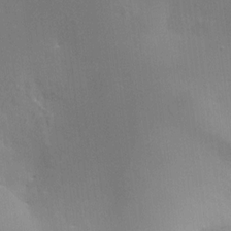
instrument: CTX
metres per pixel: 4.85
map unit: HNhu
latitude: 7.9528
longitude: -0.5734
